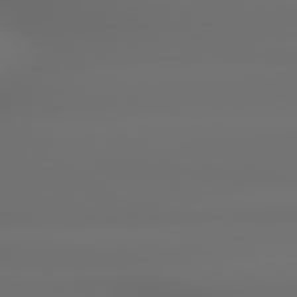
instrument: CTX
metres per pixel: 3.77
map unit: lApd
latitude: 79.4994
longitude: -138.4412
